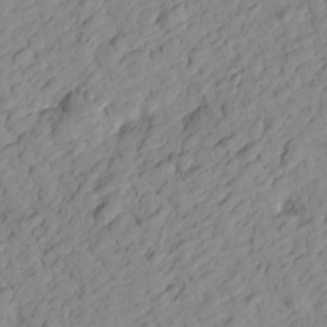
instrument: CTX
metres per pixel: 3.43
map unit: Htu
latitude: -0.4629
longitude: -175.1592
